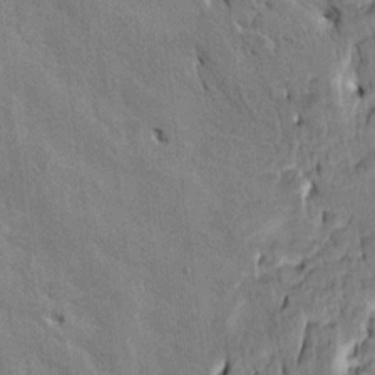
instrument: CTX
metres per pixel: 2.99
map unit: HNhu
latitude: 8.0633
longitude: -3.0458
